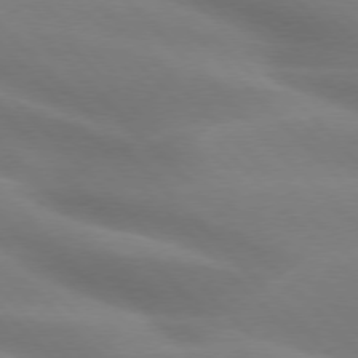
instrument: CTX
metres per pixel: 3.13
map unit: lApd
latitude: 75.5182
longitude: -61.8016
